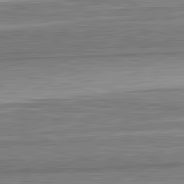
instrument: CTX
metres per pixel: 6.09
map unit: lApd
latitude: 82.8002
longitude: 167.8233
